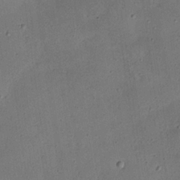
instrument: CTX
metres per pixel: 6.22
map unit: Nhu
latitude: 25.2914
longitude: -71.5749
